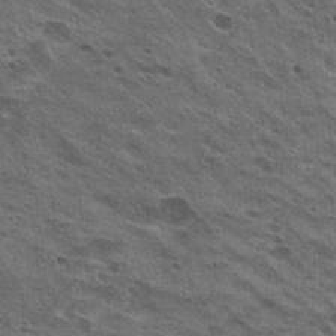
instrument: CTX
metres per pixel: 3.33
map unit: Hto
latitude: 22.3845
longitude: -42.2901
